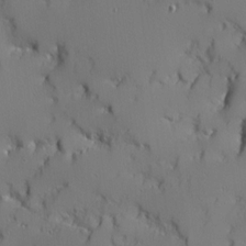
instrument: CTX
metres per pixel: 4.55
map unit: Ave
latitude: 12.1011
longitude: -101.4049
